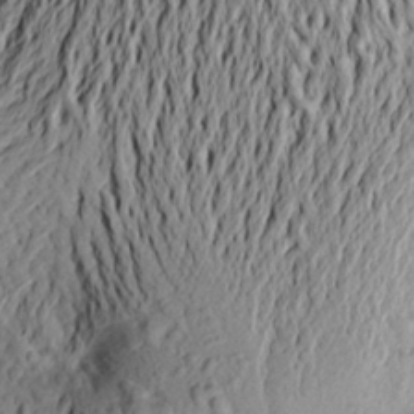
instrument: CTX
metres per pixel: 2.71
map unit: Aa
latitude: 21.4616
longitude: -149.0081
